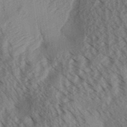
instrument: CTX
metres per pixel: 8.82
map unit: Aa
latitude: 30.7813
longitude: -138.7057
